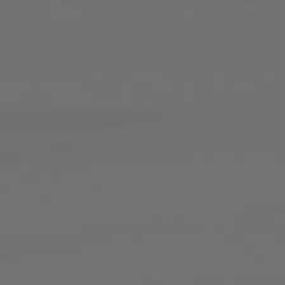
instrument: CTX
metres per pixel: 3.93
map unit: lApd
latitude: 79.0837
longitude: -138.5546
